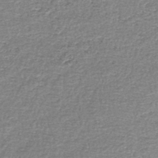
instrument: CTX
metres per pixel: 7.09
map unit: lHb
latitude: -44.2928
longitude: 57.5777
